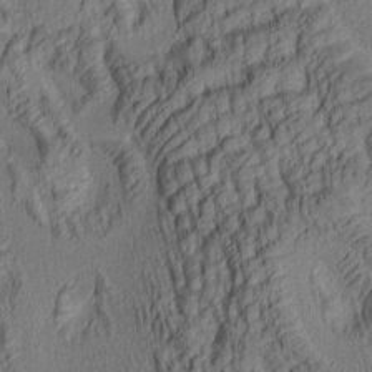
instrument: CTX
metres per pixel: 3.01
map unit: lAa
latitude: 4.1011
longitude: -115.4048
